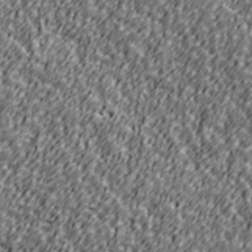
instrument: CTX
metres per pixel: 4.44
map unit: Ave
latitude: 41.1781
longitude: -113.3482
